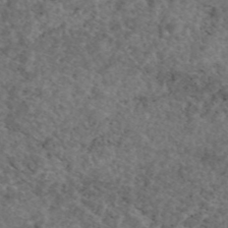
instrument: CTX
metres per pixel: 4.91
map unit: eAb
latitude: 45.5371
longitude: 114.7841
